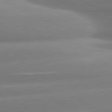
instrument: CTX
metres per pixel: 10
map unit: lApd
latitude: 81.1403
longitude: -159.9339
